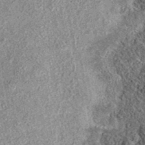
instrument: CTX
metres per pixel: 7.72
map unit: eAb
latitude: 37.6127
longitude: 106.8219
